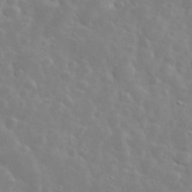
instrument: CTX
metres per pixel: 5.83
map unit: eHh
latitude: 35.1025
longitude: -60.2522
